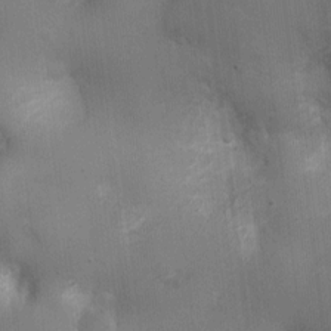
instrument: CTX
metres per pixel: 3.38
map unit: Nhu
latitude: 2.1578
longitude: -16.5734
